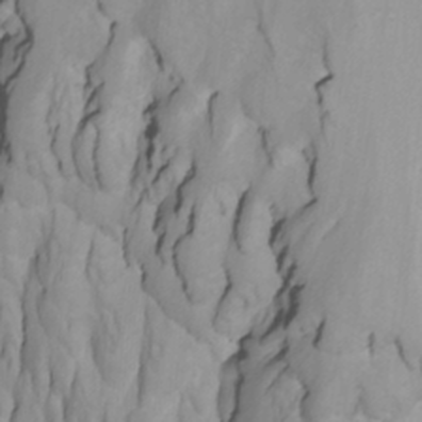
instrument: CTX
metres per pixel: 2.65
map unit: Htu
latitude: -7.6155
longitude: -65.5749
